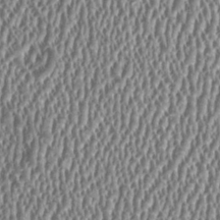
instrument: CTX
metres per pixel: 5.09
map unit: HNhu
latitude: 0.5923
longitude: 0.3873
